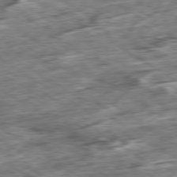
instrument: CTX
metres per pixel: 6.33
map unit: Ap
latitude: -79.8422
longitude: -84.9892
